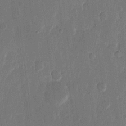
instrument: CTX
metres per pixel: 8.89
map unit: eHh
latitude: 13.8583
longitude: -69.0081
